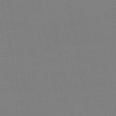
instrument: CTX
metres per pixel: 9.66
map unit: lHb
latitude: -47.0297
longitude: 58.7274
